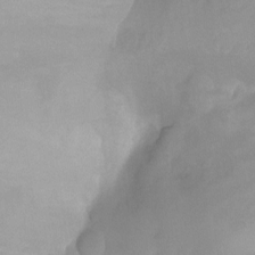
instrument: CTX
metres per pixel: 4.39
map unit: Nhu
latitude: -14.1417
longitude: -54.8758
